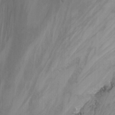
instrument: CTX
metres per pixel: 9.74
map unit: Nhu
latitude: -14.0661
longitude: -62.7247
